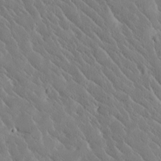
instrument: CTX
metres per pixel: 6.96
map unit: Htu
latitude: -1.0487
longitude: 175.3131
